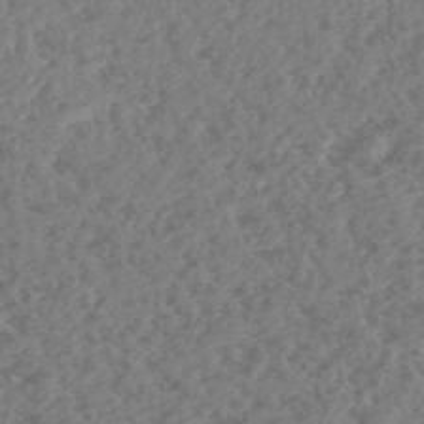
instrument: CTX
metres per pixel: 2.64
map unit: HNhu
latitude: -48.7275
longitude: 30.1039
